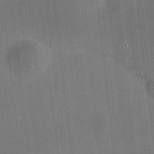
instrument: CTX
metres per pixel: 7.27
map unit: HNhu
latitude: 10.3656
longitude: 10.6896
